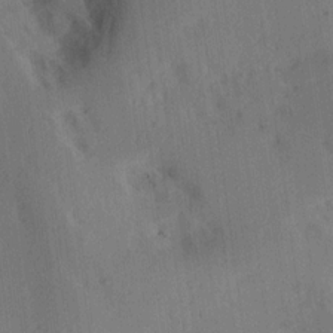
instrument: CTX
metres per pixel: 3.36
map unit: Ave
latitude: 17.5749
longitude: -138.3845
